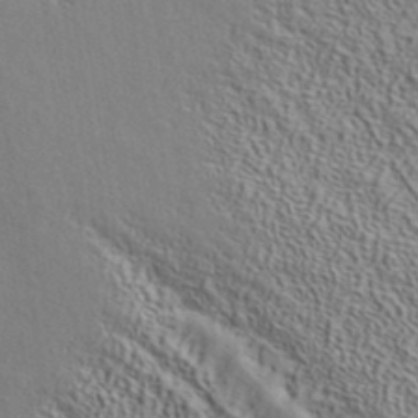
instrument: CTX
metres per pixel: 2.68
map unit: ANa
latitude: 39.1214
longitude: 28.6519
